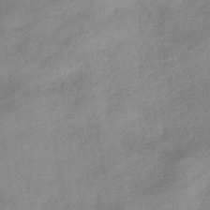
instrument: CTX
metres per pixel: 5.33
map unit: eHb
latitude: -41.6155
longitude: 84.1038
